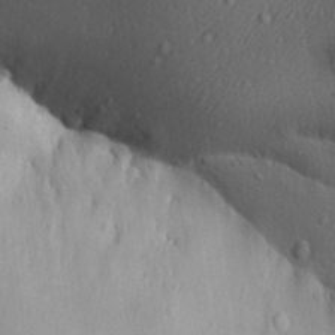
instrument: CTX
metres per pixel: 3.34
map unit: Aa
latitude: 27.3482
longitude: -137.4238
